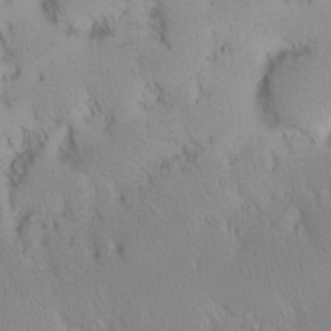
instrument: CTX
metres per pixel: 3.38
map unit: eHh
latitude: -2.0849
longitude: 20.6329
